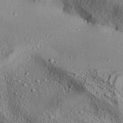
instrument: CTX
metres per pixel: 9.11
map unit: Aa
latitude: 31.5560
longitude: -134.3656
